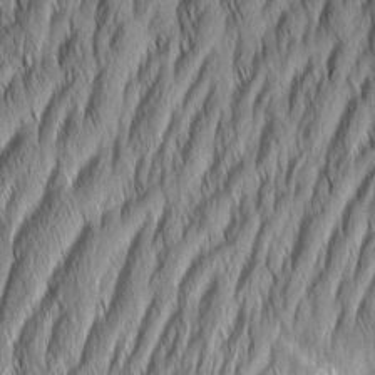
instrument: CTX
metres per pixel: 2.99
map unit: Aa
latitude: 7.4426
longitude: -130.7247
